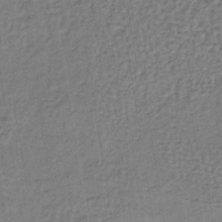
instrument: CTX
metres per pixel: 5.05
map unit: lHb
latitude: -37.5210
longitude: 59.9367
